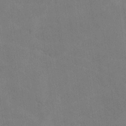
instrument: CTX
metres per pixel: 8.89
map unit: lHvf
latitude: -10.2362
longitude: -102.4979
